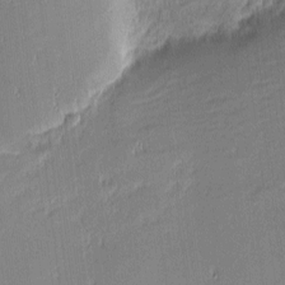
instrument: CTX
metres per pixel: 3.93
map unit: eHh
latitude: -2.8974
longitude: -82.7624
